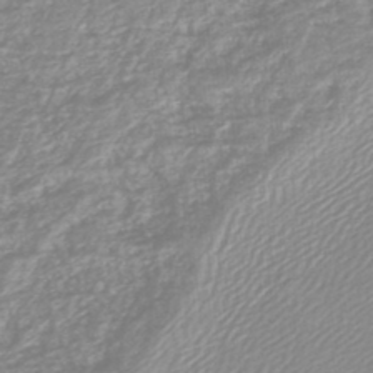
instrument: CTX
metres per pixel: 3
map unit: lHb
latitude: -45.1431
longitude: 65.5021
